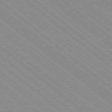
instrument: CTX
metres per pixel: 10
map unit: Ap
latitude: -78.5951
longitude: -65.2159
